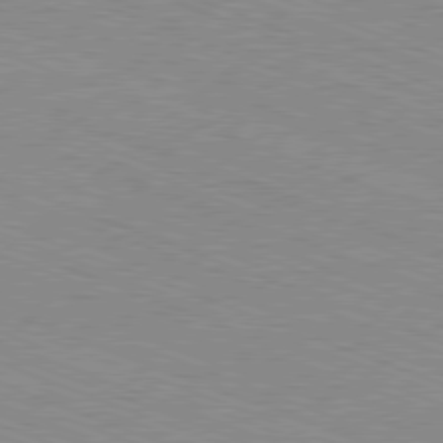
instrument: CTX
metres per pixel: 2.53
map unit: Ap
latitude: -81.4266
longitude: -74.2334
